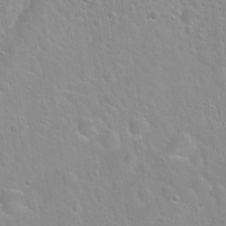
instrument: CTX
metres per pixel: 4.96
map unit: Hto
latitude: 21.8961
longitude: -52.2901
